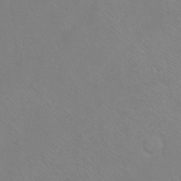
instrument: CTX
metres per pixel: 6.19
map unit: Ht
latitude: -7.0864
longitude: -37.3482
